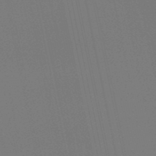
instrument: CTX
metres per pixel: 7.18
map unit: lHb
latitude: -49.7100
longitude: 75.5777
